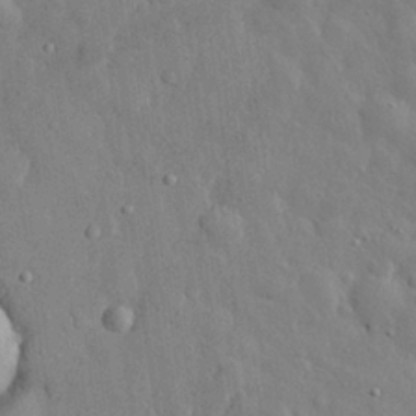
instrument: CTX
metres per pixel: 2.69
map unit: eHh
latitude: 28.5168
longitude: -78.6869
